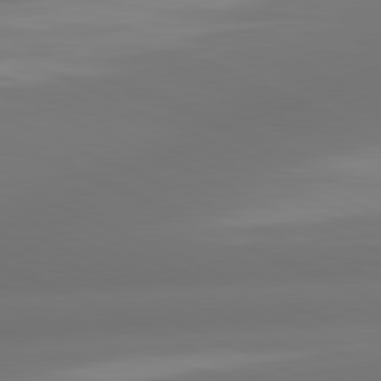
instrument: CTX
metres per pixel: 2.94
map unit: lApd
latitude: 81.3104
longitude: -165.8961
